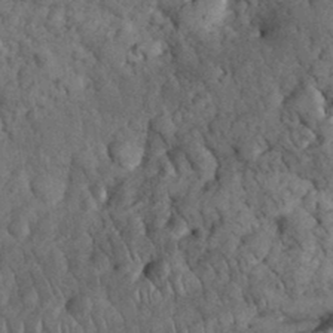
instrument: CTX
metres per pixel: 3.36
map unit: eHh
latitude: 32.8569
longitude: -67.0647
